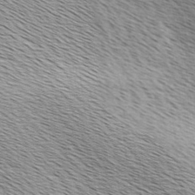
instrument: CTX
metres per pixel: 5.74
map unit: Ave
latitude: 9.9717
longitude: -107.2537
